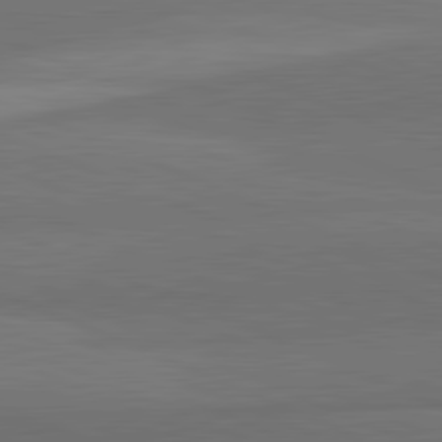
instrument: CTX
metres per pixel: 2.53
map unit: lApd
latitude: 82.2711
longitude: 156.6140
